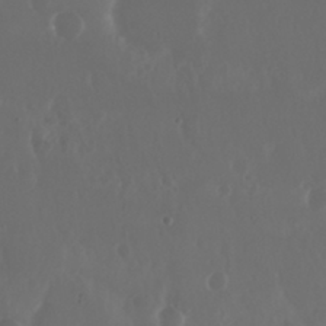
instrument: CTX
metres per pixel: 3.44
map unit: Nhu
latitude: 29.4426
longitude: -57.5749
